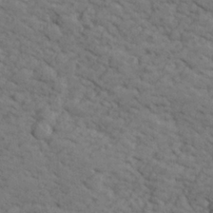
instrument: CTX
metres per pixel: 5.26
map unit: lHvf
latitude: 26.3467
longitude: 143.0675
